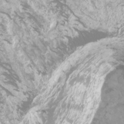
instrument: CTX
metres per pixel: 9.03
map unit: Htu
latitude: -12.7841
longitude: -71.1214
